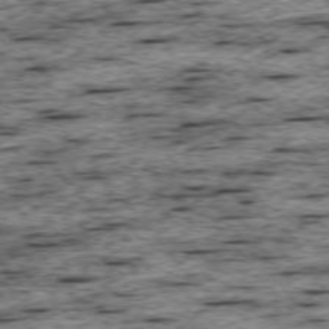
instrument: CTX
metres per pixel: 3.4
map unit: Ap
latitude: -75.4833
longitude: -92.3656
